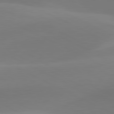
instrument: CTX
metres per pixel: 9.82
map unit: lApd
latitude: 81.3671
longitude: 124.5196
